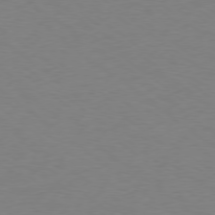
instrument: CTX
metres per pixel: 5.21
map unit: Ap
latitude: -78.8408
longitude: -68.6491
